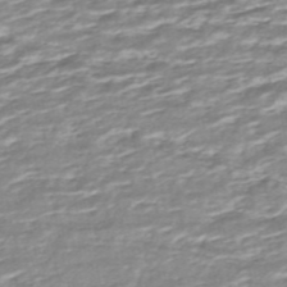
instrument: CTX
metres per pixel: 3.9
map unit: ANa
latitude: -44.5385
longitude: 104.5762
